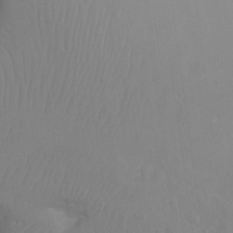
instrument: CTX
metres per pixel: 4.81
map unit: Aa
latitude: -12.8408
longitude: -68.0255
